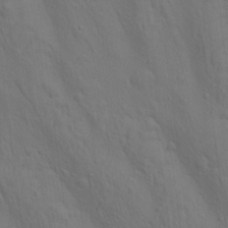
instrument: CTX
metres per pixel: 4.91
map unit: lAa
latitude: 22.1389
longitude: -138.2900
